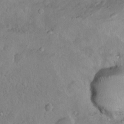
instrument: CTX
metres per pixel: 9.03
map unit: Nhu
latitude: 10.3278
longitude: -25.3859
